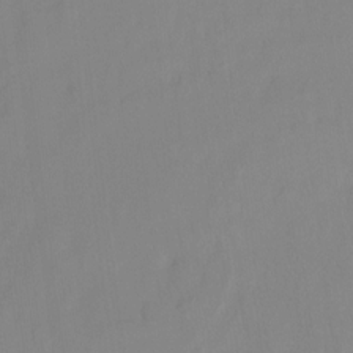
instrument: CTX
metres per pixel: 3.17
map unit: Ht
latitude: -12.3495
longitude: -46.1011
